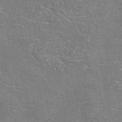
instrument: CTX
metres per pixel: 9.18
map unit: eAb
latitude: 46.1956
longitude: 106.4440
